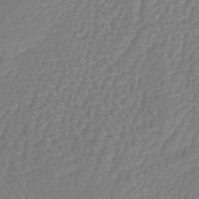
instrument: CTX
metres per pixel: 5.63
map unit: lHb
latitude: -43.3887
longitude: 78.9919
